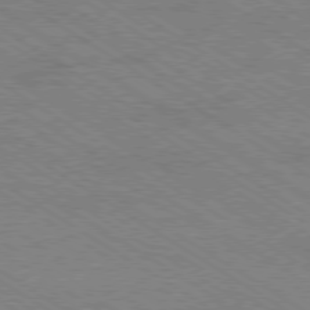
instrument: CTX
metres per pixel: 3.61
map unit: Ap
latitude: -80.0283
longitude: -82.2333
